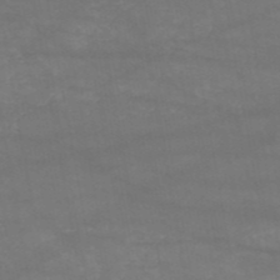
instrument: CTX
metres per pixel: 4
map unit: HNb
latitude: -51.8422
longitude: -39.6127
